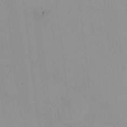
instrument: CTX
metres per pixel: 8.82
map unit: HNhu
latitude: 5.6505
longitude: 9.7666
